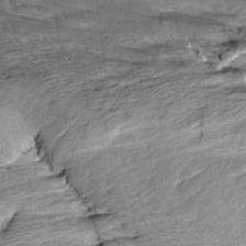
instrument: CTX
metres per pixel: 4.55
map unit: Aa
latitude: 9.3104
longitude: -141.2725
